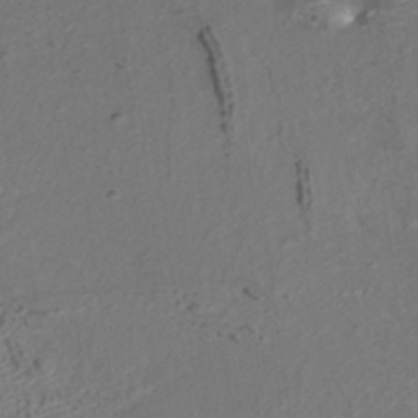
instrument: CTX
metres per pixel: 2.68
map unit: ANa
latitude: 41.8394
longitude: 27.8989
